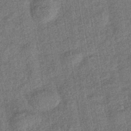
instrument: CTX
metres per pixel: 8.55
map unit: HNhu
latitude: -43.2564
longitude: 98.6518
